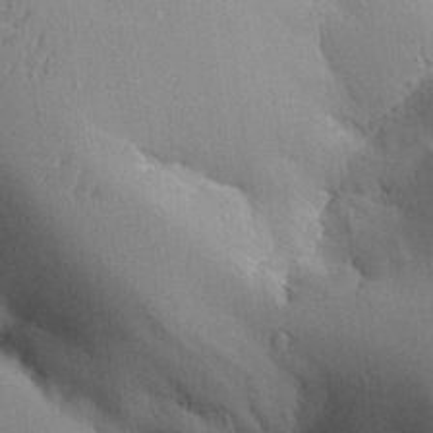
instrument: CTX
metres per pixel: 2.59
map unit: Aa
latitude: 27.5182
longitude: -129.5938
